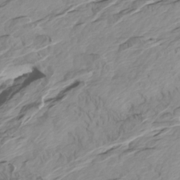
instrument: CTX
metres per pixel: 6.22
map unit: Htu
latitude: -6.9919
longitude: -69.9717
